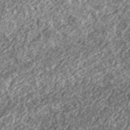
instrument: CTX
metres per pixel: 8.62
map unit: lHvf
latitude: 37.8206
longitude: -89.4994
